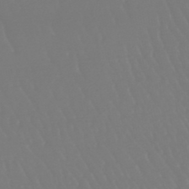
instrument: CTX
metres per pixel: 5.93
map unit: eHb
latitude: -46.7463
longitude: 79.8233
